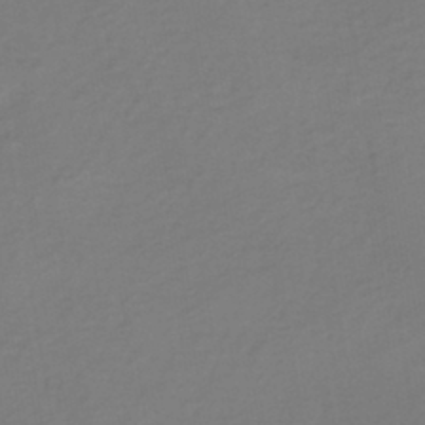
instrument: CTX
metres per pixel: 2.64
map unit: HNhu
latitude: -42.9919
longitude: 97.5777
